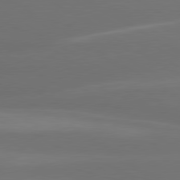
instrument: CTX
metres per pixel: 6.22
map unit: lApd
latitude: 80.4790
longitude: -138.2711
